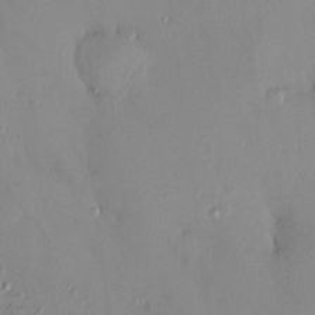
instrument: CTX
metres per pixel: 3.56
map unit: HNhu
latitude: 6.6301
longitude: 1.2565
